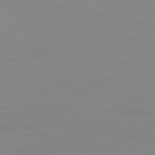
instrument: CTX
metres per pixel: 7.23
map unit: Ap
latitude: -81.2754
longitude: -93.9150
